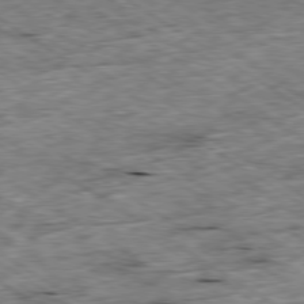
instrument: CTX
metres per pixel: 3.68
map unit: Ap
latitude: -79.8044
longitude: -87.0269
